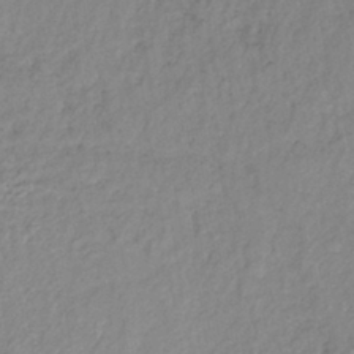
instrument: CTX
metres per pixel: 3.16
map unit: lHb
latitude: -40.5196
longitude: 70.5574
